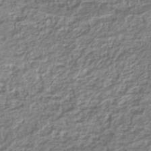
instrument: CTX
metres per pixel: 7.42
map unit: HNhu
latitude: -44.2173
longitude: 103.4266
